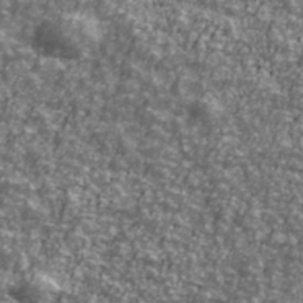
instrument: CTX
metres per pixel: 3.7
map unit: Ave
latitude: 42.4601
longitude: -113.2726
